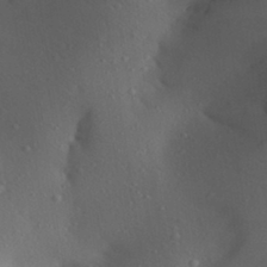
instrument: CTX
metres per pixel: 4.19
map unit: Aa
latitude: 27.0648
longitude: -147.4427
